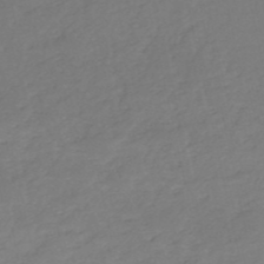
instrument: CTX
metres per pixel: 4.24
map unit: eHh
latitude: -52.7274
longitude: -25.1214
